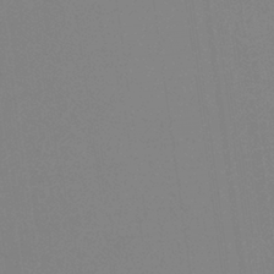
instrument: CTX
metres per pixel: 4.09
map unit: HNb
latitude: -36.0094
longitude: 54.4251
